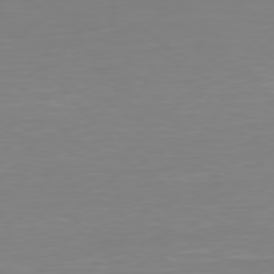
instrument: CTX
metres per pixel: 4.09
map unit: Hpe
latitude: 76.5168
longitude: -132.5924
